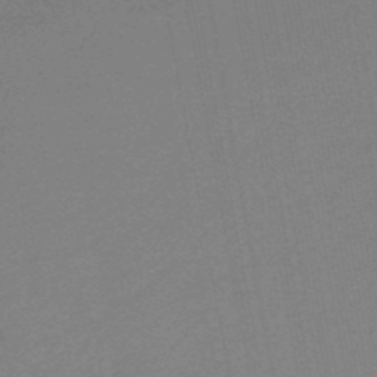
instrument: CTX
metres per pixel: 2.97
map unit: HNb
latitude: -48.0850
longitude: 59.8233
